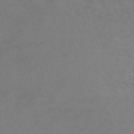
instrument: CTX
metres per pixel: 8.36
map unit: ANa
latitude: 50.9891
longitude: -71.0080
